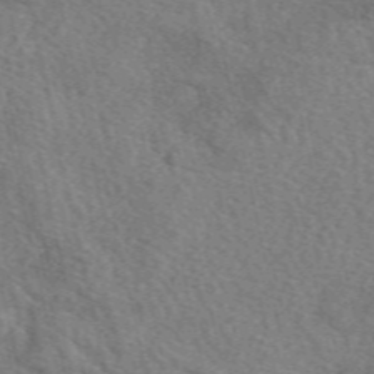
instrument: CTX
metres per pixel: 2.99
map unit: eAb
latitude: 50.4223
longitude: 114.1039
